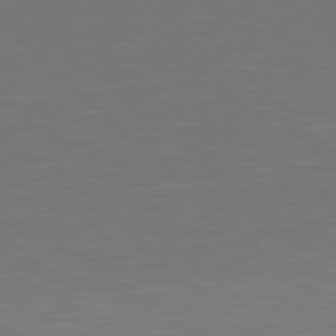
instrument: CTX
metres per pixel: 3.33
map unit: Hpe
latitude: 77.7827
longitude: -175.6505
